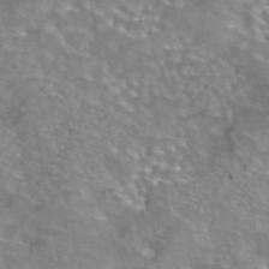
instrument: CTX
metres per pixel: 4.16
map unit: eAb
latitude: 44.4223
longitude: 104.4440
